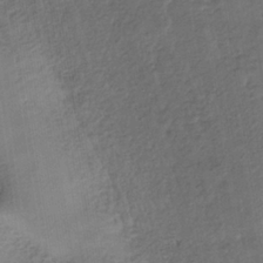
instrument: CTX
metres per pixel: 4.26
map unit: lHb
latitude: -35.5966
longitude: 70.2929
